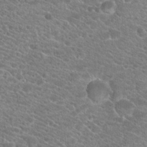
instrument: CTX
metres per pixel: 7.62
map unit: Hto
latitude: 20.2523
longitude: -38.4034
